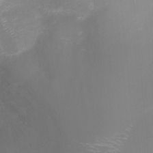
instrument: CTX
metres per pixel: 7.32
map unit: Ht
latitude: -10.1984
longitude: -27.9528
